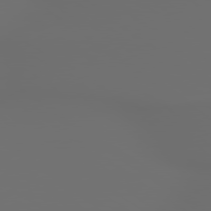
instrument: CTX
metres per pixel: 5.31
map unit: lApd
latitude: 79.5749
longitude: 176.4440
